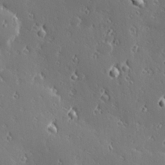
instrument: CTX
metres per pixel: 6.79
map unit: Hve
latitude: 27.8772
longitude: -93.1025
